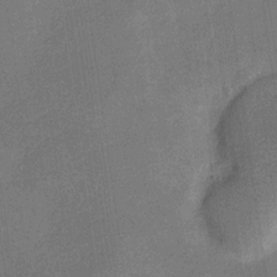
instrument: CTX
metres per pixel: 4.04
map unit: Nve
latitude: -25.1620
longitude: 106.8597
